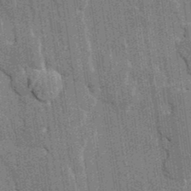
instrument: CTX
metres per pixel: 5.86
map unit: HNhu
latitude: 4.1578
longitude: -8.1011
